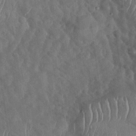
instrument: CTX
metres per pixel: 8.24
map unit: Nhu
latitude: -30.1606
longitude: -59.6694
